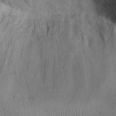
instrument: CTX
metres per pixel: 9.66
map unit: Nhu
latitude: 24.0822
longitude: -71.6316
